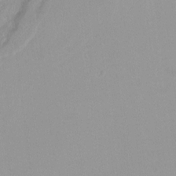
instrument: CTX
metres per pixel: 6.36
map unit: Hto
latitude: -8.6707
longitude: -42.3656
